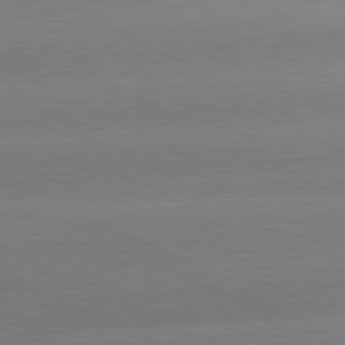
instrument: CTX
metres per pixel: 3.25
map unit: lApd
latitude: 80.8002
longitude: -151.5560
